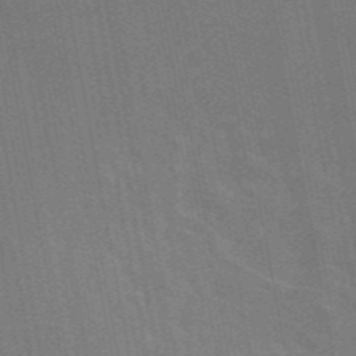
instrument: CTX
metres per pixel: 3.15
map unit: eAb
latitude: 46.6680
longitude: 122.0850
